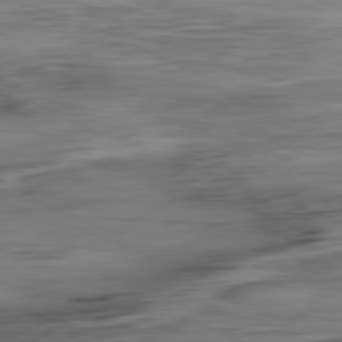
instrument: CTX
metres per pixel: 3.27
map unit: Ap
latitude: -81.5966
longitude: -79.8017
